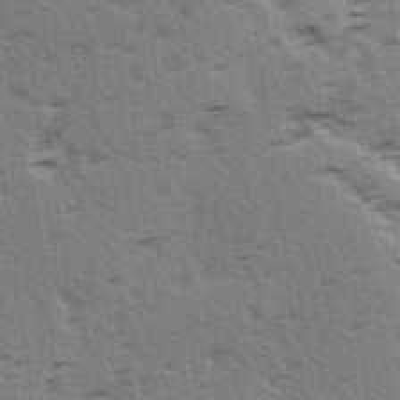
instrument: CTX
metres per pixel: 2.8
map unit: Ave
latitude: 14.6302
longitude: -104.6680
